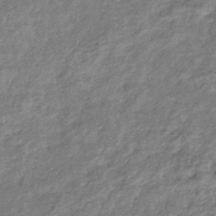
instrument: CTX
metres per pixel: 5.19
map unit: eHb
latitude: -39.5966
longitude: 81.3699
